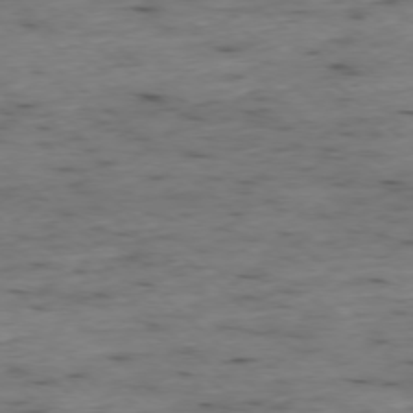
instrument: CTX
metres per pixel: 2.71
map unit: Ap
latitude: -77.6722
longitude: -89.6505
